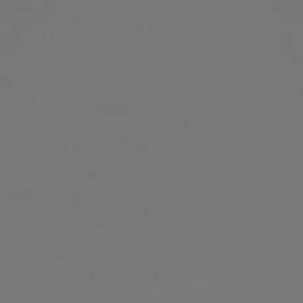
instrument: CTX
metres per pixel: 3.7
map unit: lHb
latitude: -45.4832
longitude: 76.2739
